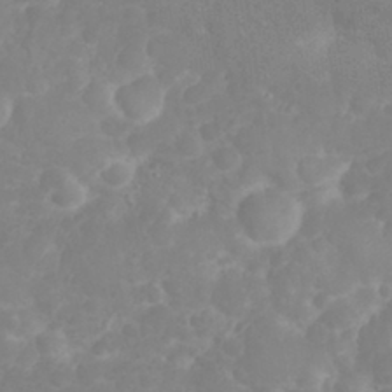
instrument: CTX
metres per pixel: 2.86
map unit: eHh
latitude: 31.2915
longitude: -65.0836
